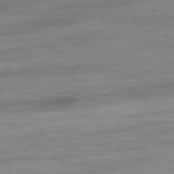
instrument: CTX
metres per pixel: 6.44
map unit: Ap
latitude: -81.4077
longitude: -89.5183
